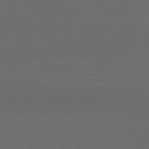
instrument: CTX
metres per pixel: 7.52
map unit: Hpe
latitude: 77.6505
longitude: -168.2334
